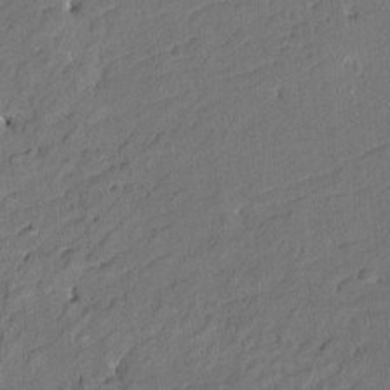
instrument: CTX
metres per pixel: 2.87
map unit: HNhu
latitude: 6.9703
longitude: -3.8016
